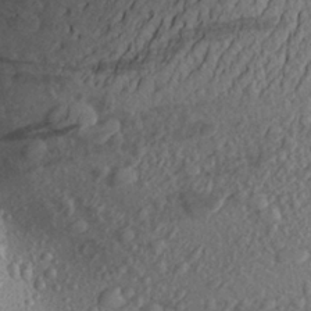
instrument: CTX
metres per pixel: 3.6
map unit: Aa
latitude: 27.2159
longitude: -142.0822
